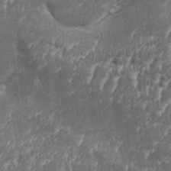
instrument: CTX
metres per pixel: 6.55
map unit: Aa
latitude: 33.0081
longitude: -135.2726
